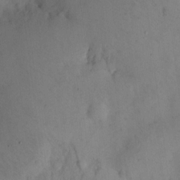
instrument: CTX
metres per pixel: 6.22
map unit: eHh
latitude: 11.8583
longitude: -61.2159
